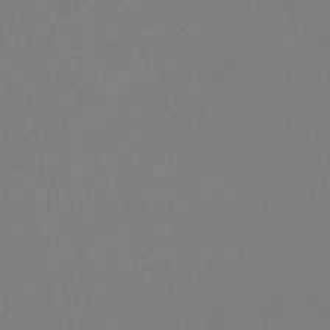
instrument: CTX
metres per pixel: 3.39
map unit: lHb
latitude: -49.1054
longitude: 71.5210
